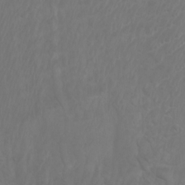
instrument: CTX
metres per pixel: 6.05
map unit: Htu
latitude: -5.6155
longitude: -75.2159
